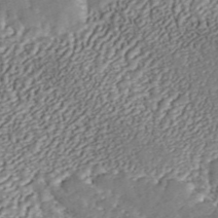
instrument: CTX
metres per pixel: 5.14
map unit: ANa
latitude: 45.5749
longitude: 37.1053
